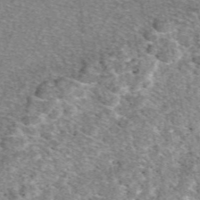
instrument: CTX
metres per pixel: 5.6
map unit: eAb
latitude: 49.0647
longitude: 107.9556
